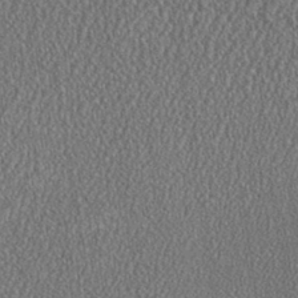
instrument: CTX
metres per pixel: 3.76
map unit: HNhu
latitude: 1.1592
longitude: 0.0094
